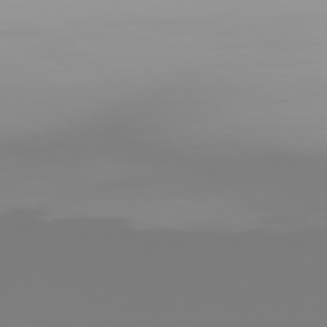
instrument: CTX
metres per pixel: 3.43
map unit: Hpe
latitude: 76.3089
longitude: -136.3279
